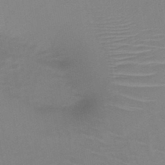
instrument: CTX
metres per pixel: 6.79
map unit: HNb
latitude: -46.0850
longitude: -42.5168
